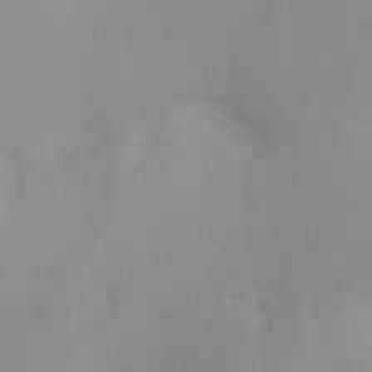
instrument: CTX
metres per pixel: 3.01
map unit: Ht
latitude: -13.4266
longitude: -44.7435
